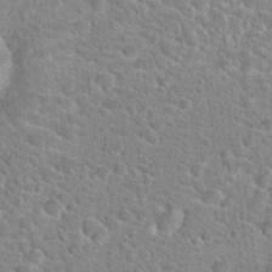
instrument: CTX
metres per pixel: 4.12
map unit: Hto
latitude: 24.2522
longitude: -48.8191
